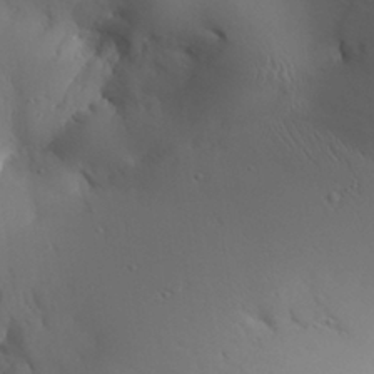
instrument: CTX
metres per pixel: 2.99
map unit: Aa
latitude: 30.1200
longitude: -143.2159
